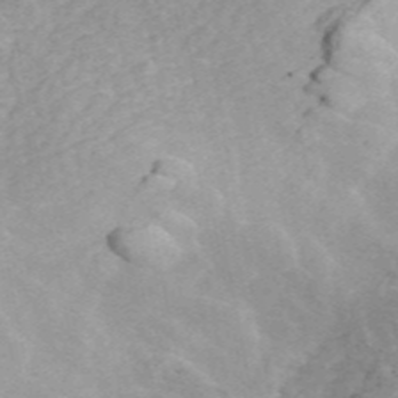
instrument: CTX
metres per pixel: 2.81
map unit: ANa
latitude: 45.3859
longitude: 24.9731
